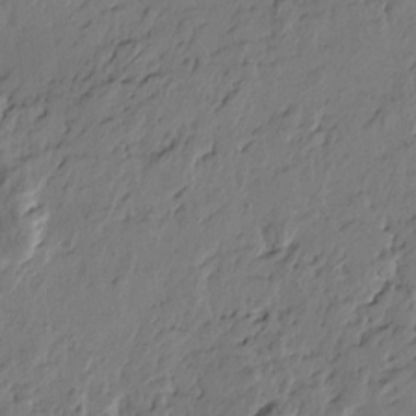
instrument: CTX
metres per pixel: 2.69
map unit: Htu
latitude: -3.3509
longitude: -178.0444
